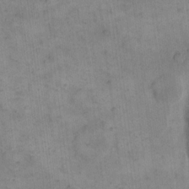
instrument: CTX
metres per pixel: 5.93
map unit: eHh
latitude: 14.6491
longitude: -66.8569
